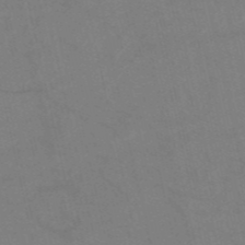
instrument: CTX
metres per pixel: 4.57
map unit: HNb
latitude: -53.4454
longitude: -47.9717
